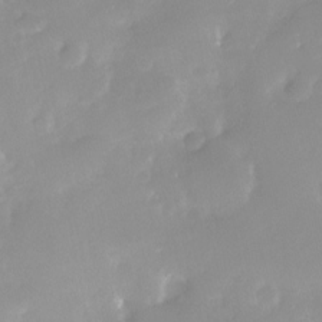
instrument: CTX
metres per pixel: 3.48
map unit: Nhe
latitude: -28.5952
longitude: -109.8394
